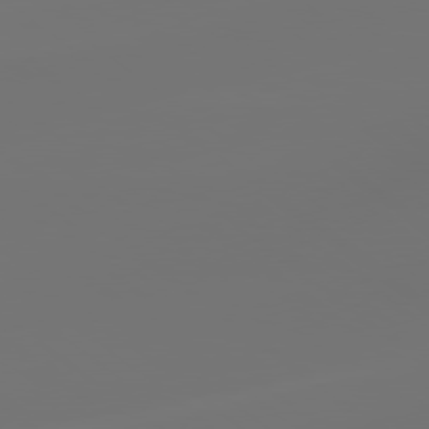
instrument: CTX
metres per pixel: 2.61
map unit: lApd
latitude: 79.2159
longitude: -174.4979
